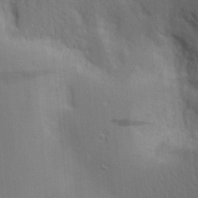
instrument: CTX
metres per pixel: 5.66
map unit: lAa
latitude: 18.2144
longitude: -139.2726
